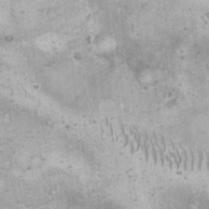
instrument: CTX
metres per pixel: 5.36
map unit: eHh
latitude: 17.2159
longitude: -63.3293
